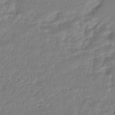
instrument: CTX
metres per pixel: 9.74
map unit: HNhu
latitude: -46.5384
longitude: 92.8219
